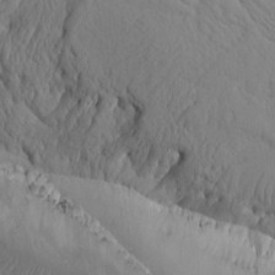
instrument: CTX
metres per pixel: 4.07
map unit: Htu
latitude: -8.2361
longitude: -66.8758
